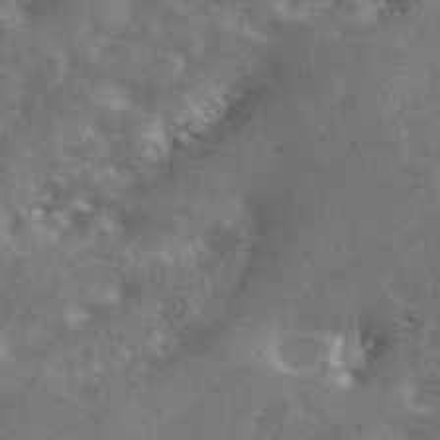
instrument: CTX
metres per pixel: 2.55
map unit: ANa
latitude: 43.8772
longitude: 47.6533
